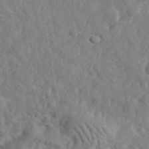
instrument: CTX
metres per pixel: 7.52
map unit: eHh
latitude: 35.0080
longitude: -78.1767
